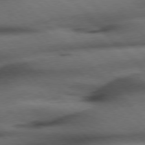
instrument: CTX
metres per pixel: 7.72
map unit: Hpe
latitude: 76.9891
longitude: -154.7624
